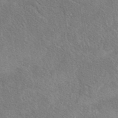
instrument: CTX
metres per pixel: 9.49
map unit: eAb
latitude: 42.5168
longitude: 110.5384
